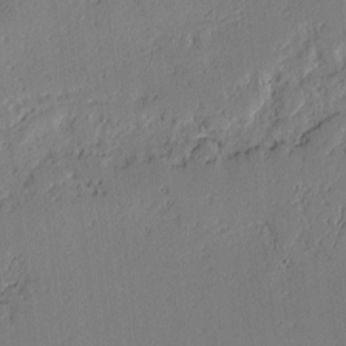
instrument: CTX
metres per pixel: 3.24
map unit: lAvf
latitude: -1.6155
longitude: -107.0081
